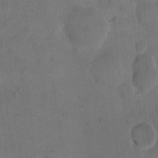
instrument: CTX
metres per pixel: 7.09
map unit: eHh
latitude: 14.2901
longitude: -67.0080
